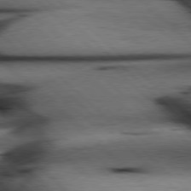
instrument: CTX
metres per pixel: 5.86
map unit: Hpe
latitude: 77.8772
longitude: -127.3671
